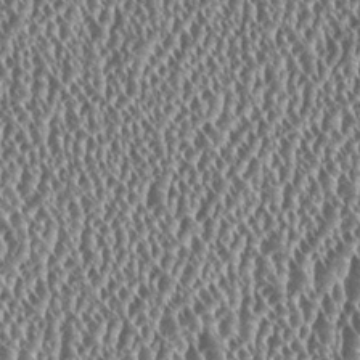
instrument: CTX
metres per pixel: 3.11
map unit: HNhu
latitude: 0.2144
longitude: 0.1795
